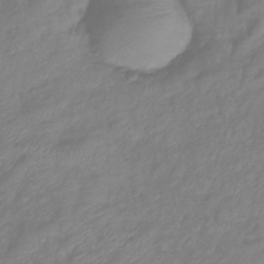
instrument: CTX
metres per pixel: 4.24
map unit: eHb
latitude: -41.4076
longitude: 81.7100
